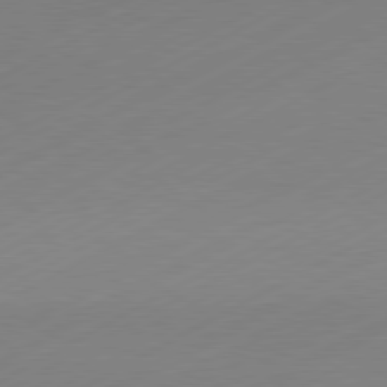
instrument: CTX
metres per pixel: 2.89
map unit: Hpe
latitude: -81.5399
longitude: 13.8045
